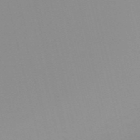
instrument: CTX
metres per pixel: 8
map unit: HNb
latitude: -56.3117
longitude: -42.9136
